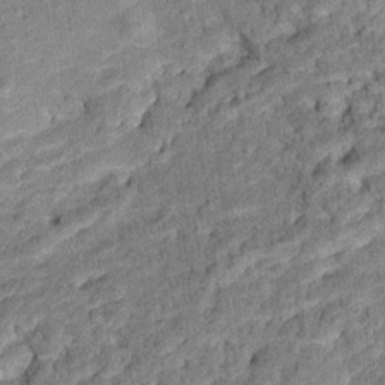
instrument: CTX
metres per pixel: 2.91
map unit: Ht
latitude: 10.6113
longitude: -39.3104
